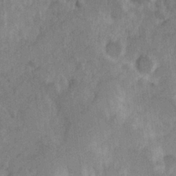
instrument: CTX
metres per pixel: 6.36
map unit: Hve
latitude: 25.0458
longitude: 144.8975
